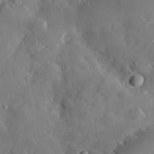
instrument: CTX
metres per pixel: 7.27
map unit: lHvf
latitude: 32.5357
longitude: -85.3104
